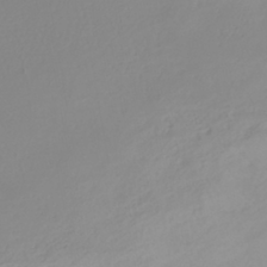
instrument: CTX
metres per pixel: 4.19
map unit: HNhu
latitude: -41.0486
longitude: 100.5762
